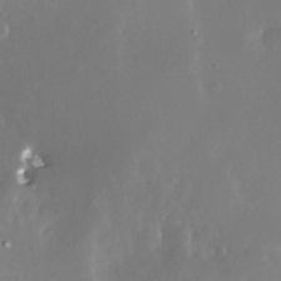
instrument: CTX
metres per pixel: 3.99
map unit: Nhe
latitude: -27.7288
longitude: -110.1011
